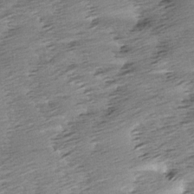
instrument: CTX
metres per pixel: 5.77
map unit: Aa
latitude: 6.1011
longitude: -137.7639
